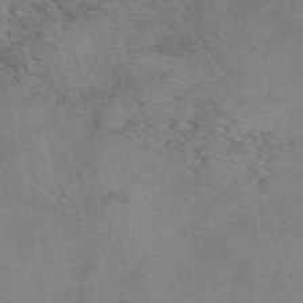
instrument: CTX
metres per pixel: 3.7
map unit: eAb
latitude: 49.9717
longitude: 106.9542
